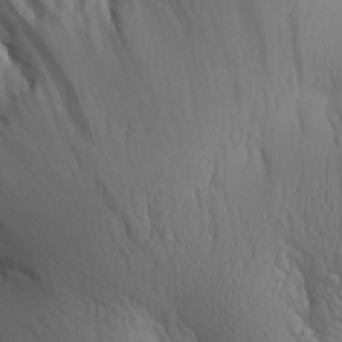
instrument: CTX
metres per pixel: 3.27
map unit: Aa
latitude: 30.8947
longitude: -143.0648
